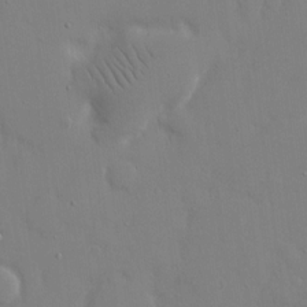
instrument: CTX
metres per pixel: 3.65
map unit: eHh
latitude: 15.0837
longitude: -71.3104
